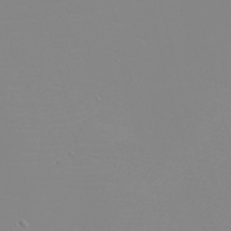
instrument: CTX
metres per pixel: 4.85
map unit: eHh
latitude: -5.6155
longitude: -85.3293
